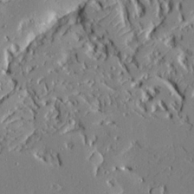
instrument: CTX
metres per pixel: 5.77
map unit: Ave
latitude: 21.4994
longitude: -128.1011
